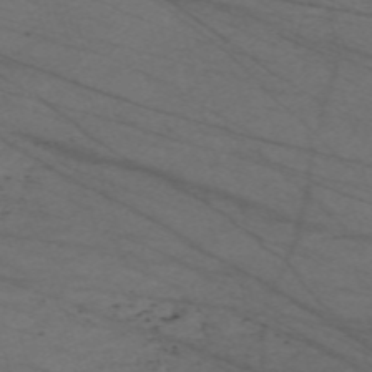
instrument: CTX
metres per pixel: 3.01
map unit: Nve
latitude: -59.5588
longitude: 61.4643
